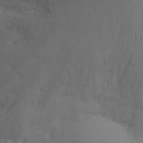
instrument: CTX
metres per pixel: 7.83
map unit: Nhu
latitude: -8.7841
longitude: -45.0080
